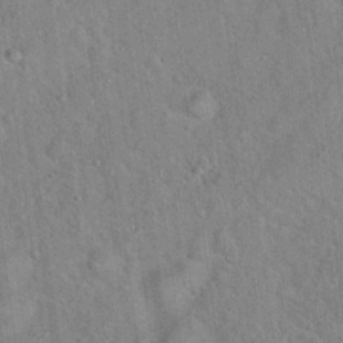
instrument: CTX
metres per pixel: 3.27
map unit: Hto
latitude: 17.8017
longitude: -52.3467
